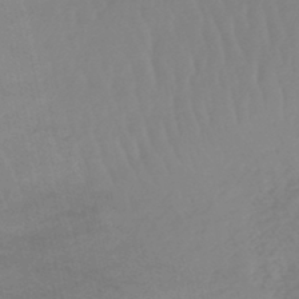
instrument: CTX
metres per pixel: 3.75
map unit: lHb
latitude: -45.6722
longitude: 70.2740
